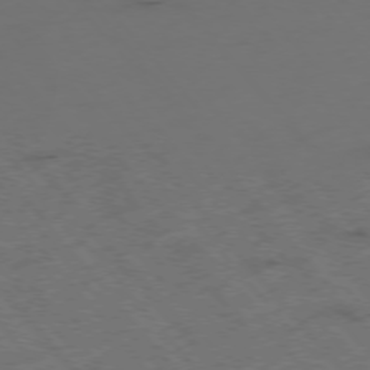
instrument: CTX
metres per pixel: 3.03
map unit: Hpe
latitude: -76.1795
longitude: -9.9906
